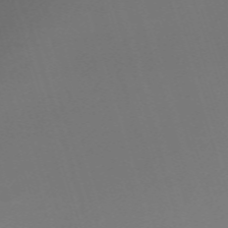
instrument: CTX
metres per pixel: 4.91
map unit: eHh
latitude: -62.5573
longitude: 51.4265
